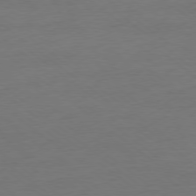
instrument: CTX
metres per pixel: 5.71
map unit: Ap
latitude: -78.9541
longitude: -89.4616
